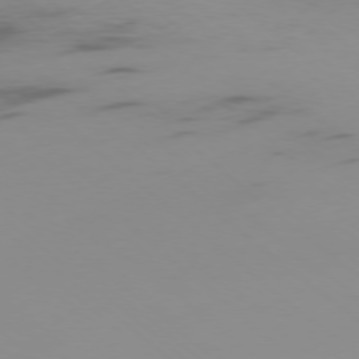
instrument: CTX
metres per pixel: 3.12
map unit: Ap
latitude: -77.1620
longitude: -66.8380
